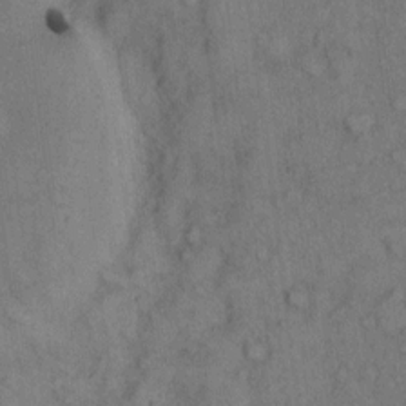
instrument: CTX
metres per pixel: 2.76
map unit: Hto
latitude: 10.4034
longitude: -59.4615
